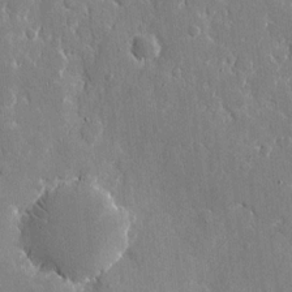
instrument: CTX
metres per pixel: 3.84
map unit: eHh
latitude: 9.2726
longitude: -69.5182
